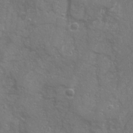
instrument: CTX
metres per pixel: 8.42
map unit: Ave
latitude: 21.2159
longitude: -132.5924
